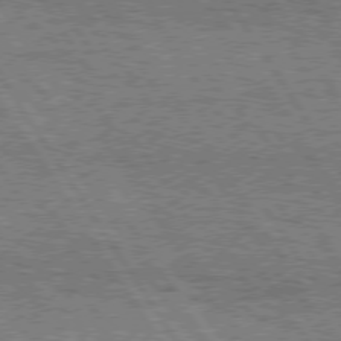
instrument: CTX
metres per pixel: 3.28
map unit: Hpe
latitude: 75.1214
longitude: -155.1781
